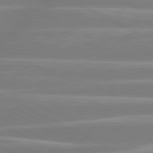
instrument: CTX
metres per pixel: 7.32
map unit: lApd
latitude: 80.7624
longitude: -134.7624
